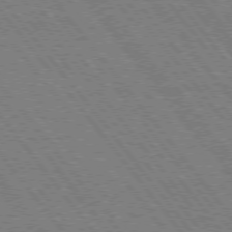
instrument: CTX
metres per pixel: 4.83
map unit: Hpe
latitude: 74.8947
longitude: -140.1011
